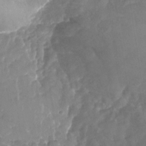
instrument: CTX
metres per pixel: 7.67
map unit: Nhu
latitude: -28.2740
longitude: -67.3292
